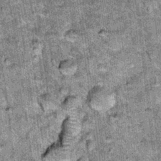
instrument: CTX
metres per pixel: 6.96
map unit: Hto
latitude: 15.9339
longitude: -35.1592
